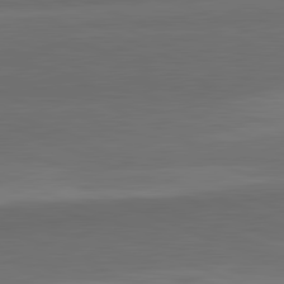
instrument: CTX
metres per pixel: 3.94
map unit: lApd
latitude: 82.2711
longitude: 157.3887
